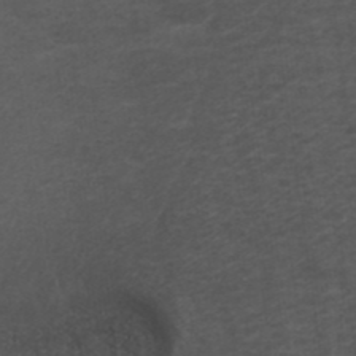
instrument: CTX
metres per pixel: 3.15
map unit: ANa
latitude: 38.8380
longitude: 23.1809
